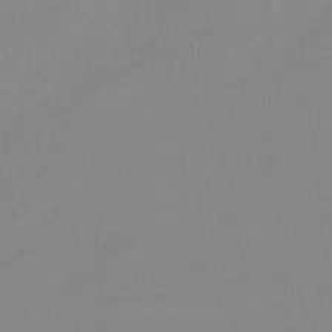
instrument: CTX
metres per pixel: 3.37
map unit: HNb
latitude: -34.4440
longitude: 57.9745
